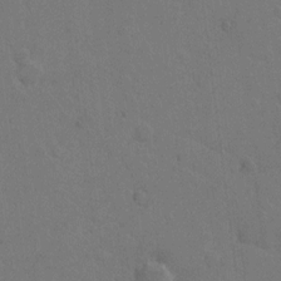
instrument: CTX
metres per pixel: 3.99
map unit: Hto
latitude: 7.0269
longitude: -62.9136
